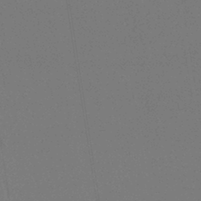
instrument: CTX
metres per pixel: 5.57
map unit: lHb
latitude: -40.9730
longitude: 69.5777
